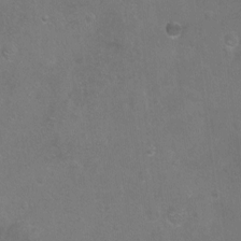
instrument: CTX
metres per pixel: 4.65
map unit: Hto
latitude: -7.1809
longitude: -35.7638
